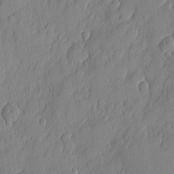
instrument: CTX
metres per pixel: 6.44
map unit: eHh
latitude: 4.8002
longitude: -76.4034
